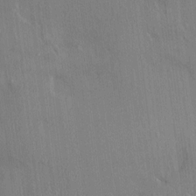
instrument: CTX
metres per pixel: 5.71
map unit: HNhu
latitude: 4.3467
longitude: 6.5951
